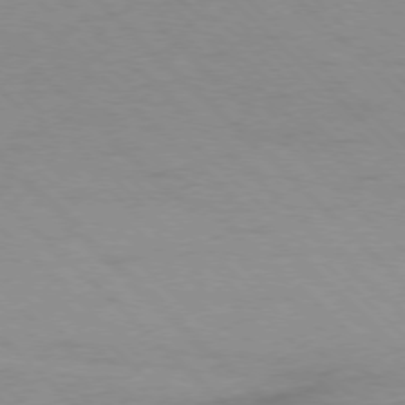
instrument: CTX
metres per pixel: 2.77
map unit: Ap
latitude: -77.4454
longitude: -85.5560
